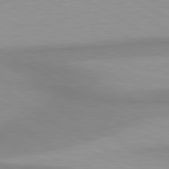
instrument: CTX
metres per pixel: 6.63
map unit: lApd
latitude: 80.7057
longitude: 158.8596
